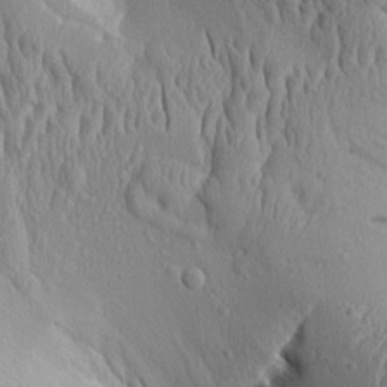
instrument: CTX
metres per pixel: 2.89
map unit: Aa
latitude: 8.3845
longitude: -132.5546
